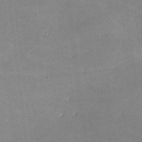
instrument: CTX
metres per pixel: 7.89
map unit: lHvf
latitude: -10.1039
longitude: -100.8191
